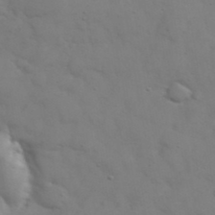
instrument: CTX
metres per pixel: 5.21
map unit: eHh
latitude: 38.4034
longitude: -67.5749
